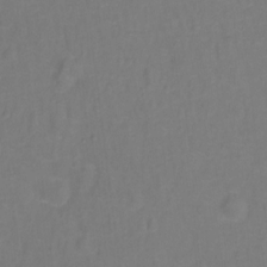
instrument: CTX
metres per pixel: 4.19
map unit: Hto
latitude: -0.0661
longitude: -33.7828
